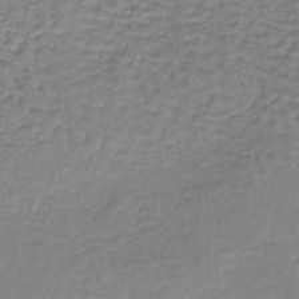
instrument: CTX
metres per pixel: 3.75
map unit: lHb
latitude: -37.2187
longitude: 61.1998
